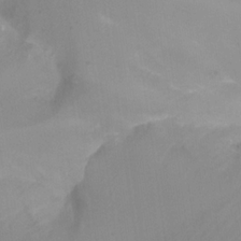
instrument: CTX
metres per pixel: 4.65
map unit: Ht
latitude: -9.1431
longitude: -46.4412
